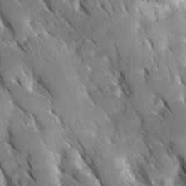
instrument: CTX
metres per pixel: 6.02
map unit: Ave
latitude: 8.8947
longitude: -104.1956
